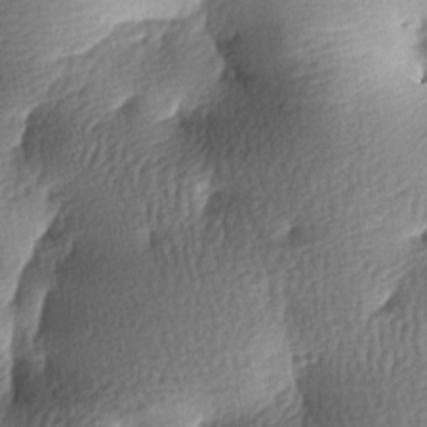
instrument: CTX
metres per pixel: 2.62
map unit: lAa
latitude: -7.4076
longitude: -127.2348
